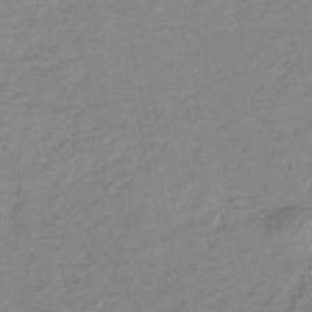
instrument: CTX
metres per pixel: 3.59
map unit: lHb
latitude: -41.2754
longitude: 76.3873
